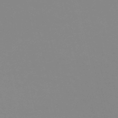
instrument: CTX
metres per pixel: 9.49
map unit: eHh
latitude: -53.5966
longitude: -25.0836
